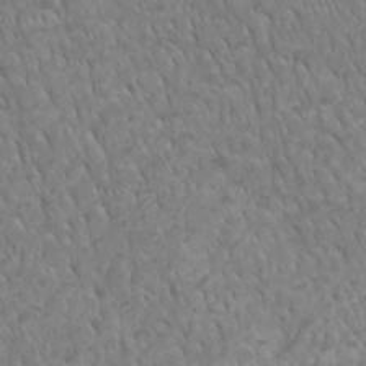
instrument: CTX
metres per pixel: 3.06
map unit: Htu
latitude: 2.0255
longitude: -20.8191
